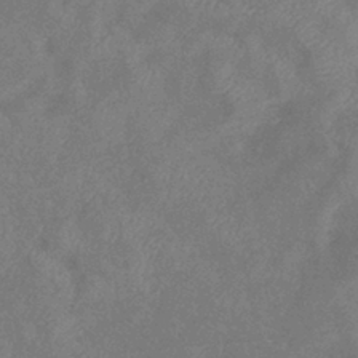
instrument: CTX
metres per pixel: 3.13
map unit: eHb
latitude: -38.6897
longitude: 77.1998
